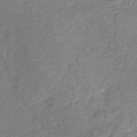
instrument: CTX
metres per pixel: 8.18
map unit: lHb
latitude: -40.6140
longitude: 75.3888
